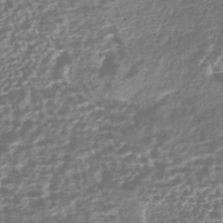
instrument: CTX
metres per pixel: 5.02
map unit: HNhu
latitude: -43.8233
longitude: 107.0109
